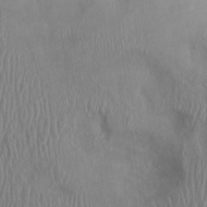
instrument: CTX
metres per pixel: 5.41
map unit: Ht
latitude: 0.1200
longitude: -13.2726
